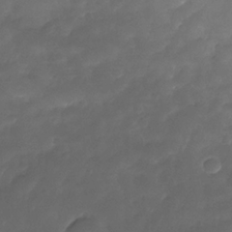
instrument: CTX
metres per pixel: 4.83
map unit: Nhe
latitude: -34.8408
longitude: -145.8583
